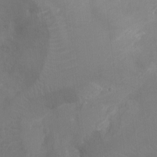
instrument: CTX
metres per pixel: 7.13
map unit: Ht
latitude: -16.8786
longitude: -40.2144
